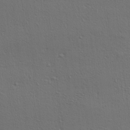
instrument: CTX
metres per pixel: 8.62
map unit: lAa
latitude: 4.6301
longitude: -113.0080
